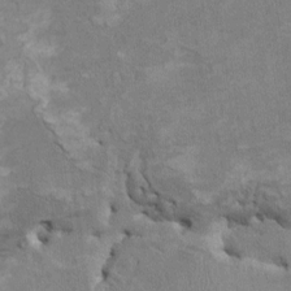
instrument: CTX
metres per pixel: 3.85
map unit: HNhu
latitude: 3.5560
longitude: -4.1578
